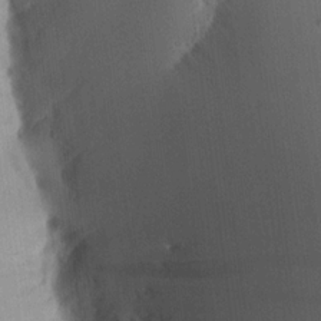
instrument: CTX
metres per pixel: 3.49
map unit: Aa
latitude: 15.3482
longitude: -147.8395
